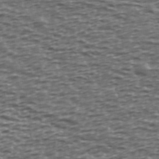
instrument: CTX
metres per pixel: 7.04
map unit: Ave
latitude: 39.7261
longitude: -113.0458
